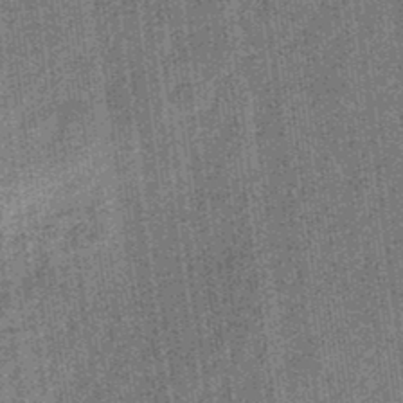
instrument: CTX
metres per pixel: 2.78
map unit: eHb
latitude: -32.7275
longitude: 74.1228
